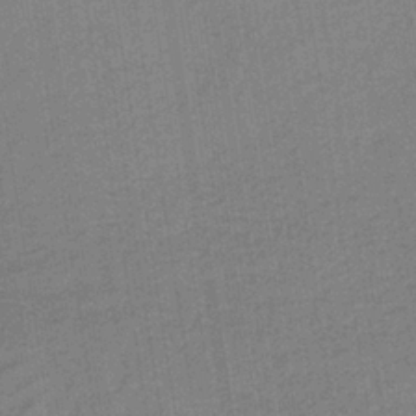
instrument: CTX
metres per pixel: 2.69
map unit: lHb
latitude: -35.4832
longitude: 70.8786
